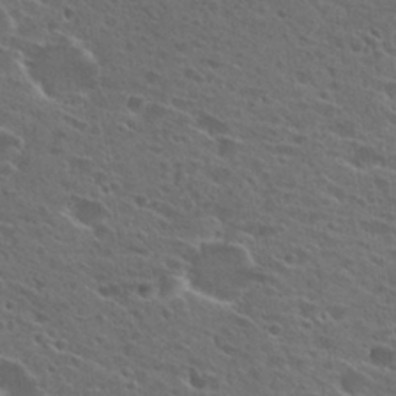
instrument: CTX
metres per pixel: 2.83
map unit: Hto
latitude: 26.4223
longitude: -45.2915
